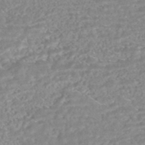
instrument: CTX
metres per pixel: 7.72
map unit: HNhu
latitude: -45.2187
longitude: 100.5195
